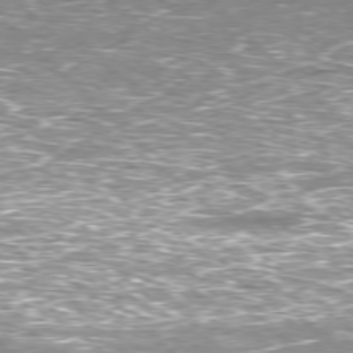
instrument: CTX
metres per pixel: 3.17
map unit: Hpe
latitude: -77.8233
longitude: 15.4266
